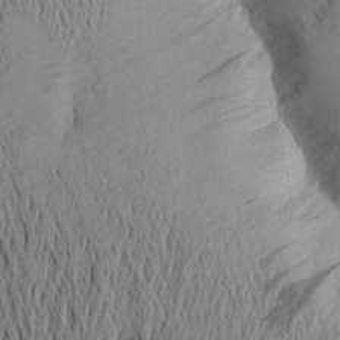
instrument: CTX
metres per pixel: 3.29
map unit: Aa
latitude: 24.4601
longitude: -149.1403
